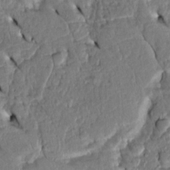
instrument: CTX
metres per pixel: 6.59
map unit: Htu
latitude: -4.9730
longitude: 153.5588
